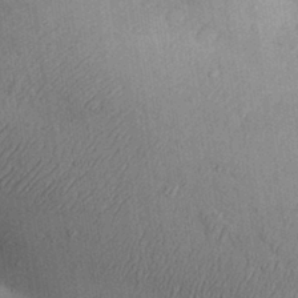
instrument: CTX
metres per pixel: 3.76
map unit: Aa
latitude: 30.3657
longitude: -146.7058
